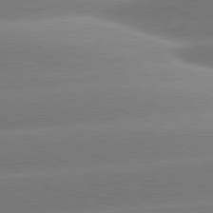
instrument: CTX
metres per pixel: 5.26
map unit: lApd
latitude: 81.1403
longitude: -158.9703
